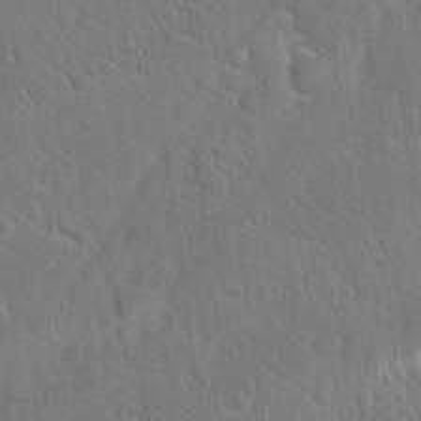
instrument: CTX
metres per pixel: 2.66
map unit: Hto
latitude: 19.3670
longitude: -51.2914
